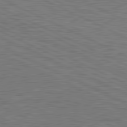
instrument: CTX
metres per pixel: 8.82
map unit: lApd
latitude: 81.4993
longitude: -167.3481
